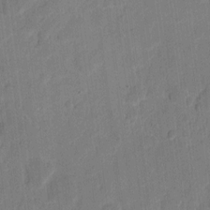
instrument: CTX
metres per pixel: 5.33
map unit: eHh
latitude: 9.1592
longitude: -65.8394
